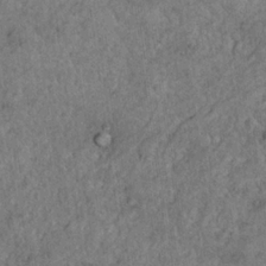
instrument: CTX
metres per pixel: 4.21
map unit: Nhu
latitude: 22.5546
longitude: -68.8380
